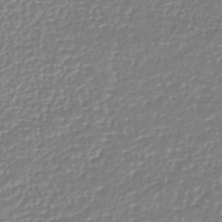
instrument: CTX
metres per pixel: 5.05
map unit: lHb
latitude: -44.3306
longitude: 65.3888
